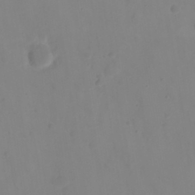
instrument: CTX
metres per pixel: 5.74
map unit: eHh
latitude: 22.2711
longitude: -63.2537
